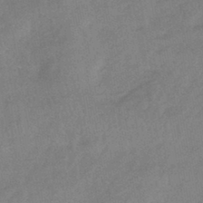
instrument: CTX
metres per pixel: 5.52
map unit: eHb
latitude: -43.0108
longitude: 85.7855
